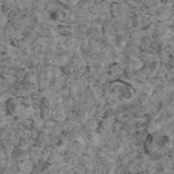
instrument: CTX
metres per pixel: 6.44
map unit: HNhu
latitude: 2.3467
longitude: 3.9178
